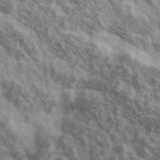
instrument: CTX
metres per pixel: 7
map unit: Ave
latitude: 38.6868
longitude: -108.0255
